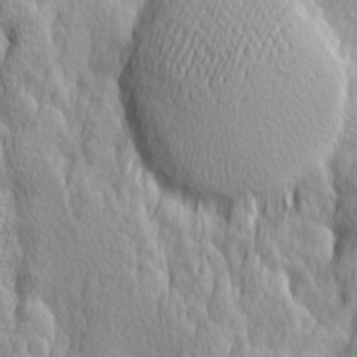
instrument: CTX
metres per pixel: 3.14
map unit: Ave
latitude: 14.1200
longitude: -133.3671
